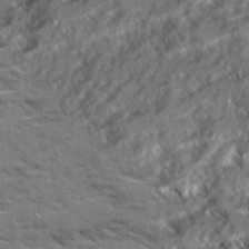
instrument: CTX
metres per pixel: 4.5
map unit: Ave
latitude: 20.8380
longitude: -129.8961
